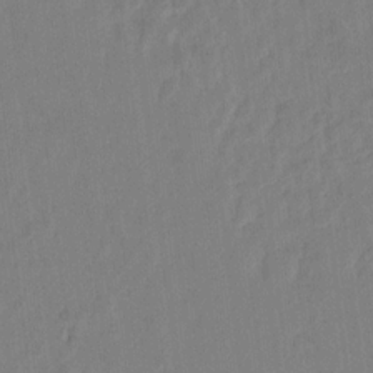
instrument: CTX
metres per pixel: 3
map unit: lAvf
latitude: 7.1403
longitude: 166.2739
